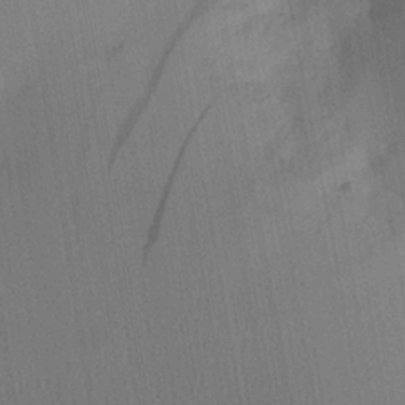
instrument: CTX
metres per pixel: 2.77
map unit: Aa
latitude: 23.8961
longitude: -135.9528
